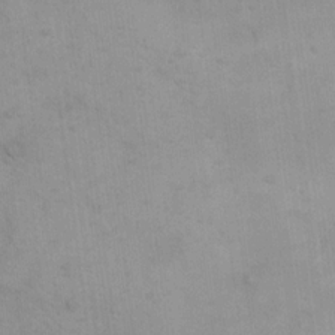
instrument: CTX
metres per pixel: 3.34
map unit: eHh
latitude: 16.0822
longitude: -66.1388
